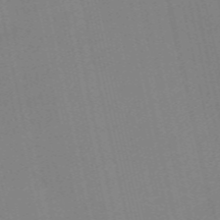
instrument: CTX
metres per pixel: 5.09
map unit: Nve
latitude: -57.8989
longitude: 50.7652
